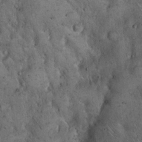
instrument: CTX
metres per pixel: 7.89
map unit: Hto
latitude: 15.6127
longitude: -58.8002
